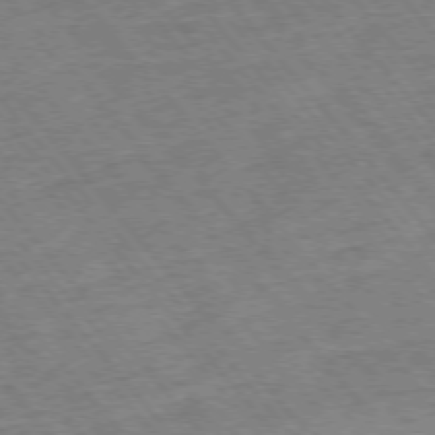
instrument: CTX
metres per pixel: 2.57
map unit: Hpe
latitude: -75.6344
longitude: -16.7435
